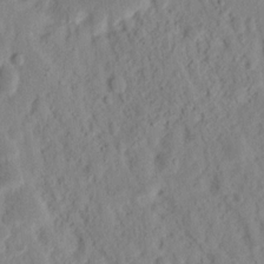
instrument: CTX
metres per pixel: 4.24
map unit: Nhu
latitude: 16.4601
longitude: -73.6694
